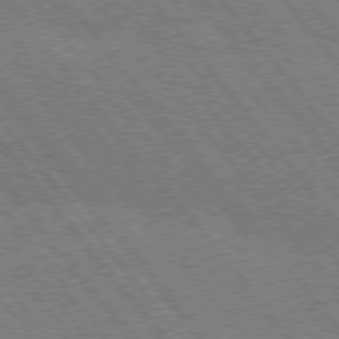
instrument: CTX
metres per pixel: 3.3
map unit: Hpe
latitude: 75.4615
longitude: -150.1011
